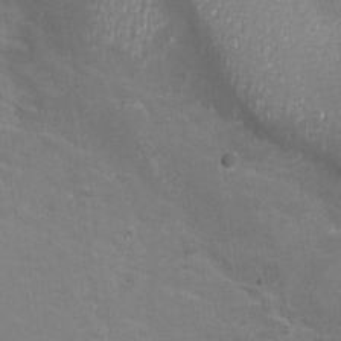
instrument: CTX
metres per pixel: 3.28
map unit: Nhu
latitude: -28.0283
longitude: -59.1214
